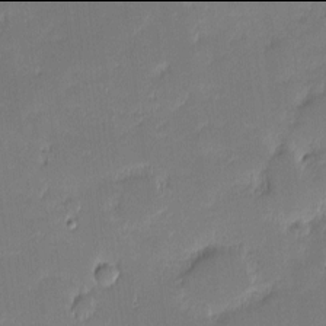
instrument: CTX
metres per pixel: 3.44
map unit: eHh
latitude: -2.0094
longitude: -83.4237
